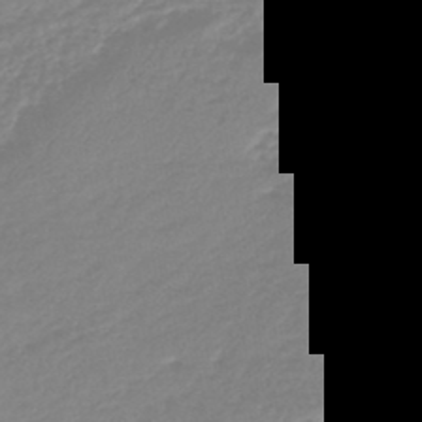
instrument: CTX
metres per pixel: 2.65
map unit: lHb
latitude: -45.3699
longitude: 72.5385
